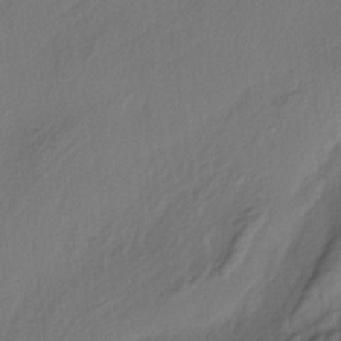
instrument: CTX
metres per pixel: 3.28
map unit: lAa
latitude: -4.8975
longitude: -123.6694
